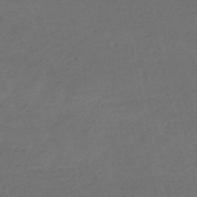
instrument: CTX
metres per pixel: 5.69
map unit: HNb
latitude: -53.3698
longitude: -42.1389
